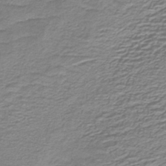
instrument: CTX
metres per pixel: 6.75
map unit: lHb
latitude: -40.4818
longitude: 54.5952
